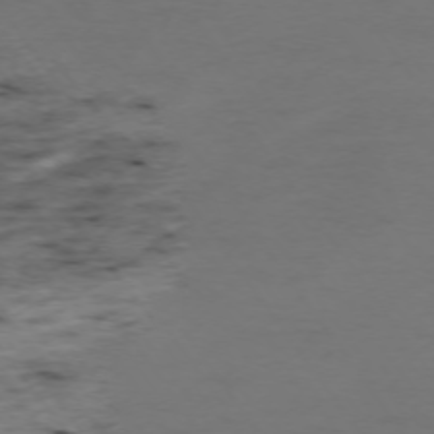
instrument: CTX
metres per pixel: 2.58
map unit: Ap
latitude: -74.1795
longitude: -72.7247
